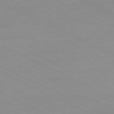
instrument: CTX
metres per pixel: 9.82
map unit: Ap
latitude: -81.0487
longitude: -94.2334
